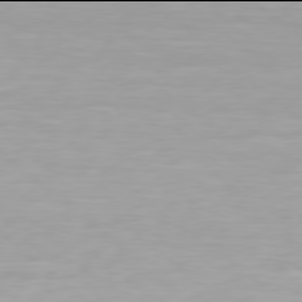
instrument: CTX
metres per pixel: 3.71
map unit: Hpe
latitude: 77.9906
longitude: -133.6316
